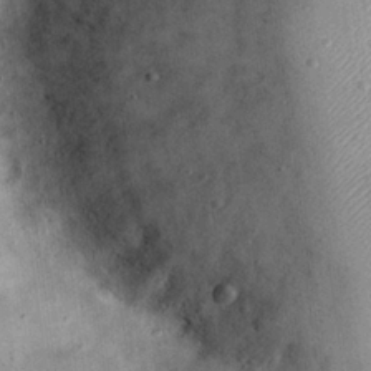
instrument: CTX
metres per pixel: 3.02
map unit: eHh
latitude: 22.9514
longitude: -68.6113
